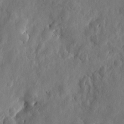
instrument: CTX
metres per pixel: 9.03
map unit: eHh
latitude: 7.5938
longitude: -72.7625
